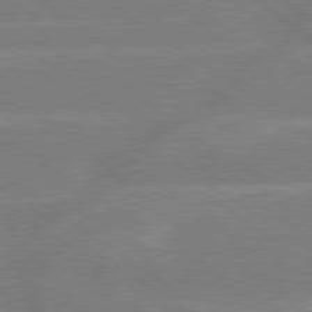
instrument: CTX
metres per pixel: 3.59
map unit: Hpe
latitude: 79.1026
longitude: -130.4412
